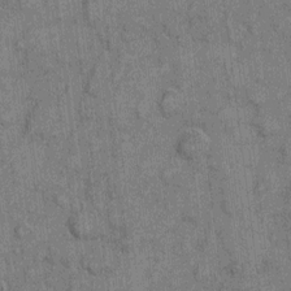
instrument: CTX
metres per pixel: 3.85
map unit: eHh
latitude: 6.6868
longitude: -64.5546
